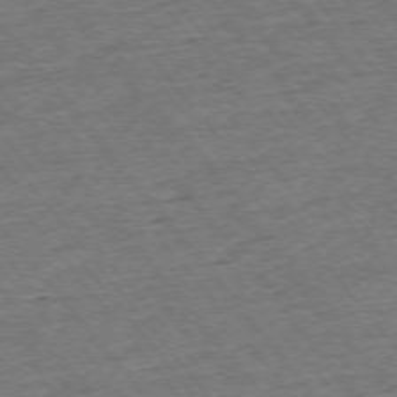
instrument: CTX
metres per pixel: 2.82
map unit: Ap
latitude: -75.5588
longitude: -88.0822
